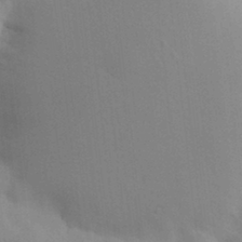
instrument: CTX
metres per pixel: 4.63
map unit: HNhu
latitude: 6.7057
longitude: 13.1998
